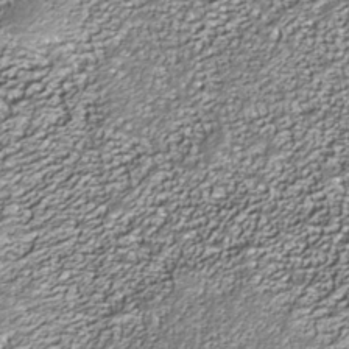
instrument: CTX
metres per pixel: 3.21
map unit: Nhe
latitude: -36.3684
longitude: -87.4048
